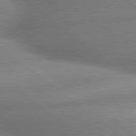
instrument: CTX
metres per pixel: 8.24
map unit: lApd
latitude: 79.7828
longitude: -166.8380
